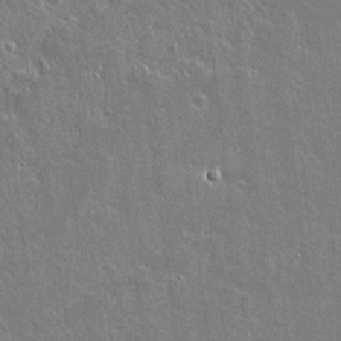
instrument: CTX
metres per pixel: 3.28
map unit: lAvf
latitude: 15.6505
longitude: -128.5168
